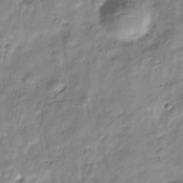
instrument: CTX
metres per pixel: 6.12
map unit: Hve
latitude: -32.1984
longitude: 90.4629
